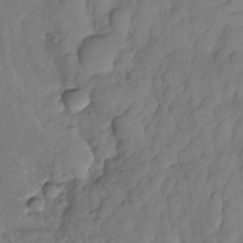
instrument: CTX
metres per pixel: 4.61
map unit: HNhu
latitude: -24.7085
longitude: 49.2187
